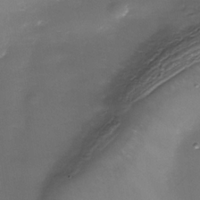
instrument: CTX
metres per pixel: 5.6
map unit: Nhe
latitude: -35.6722
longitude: -89.7072
